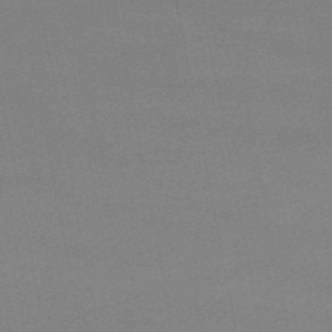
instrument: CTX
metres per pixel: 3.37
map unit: lHb
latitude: -47.1998
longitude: 58.3306
